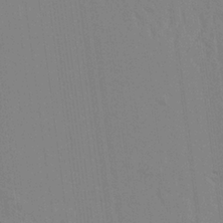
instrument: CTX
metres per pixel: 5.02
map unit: Aa
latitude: 24.5734
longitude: -133.2537
